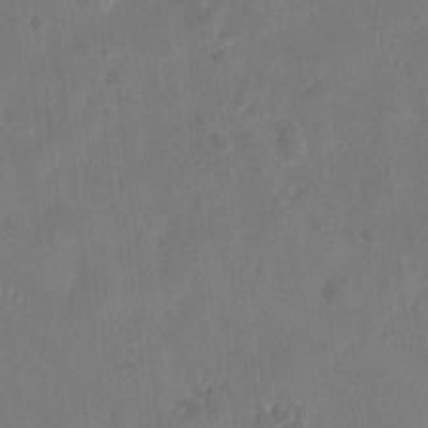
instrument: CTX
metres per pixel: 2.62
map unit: eHh
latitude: 8.6869
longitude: -74.1011
